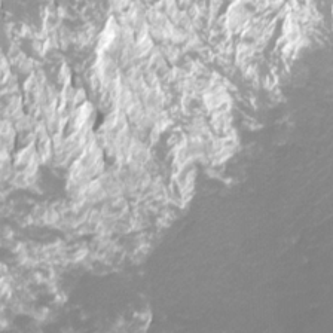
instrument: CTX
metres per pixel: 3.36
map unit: Htu
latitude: -12.7463
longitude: -47.3293
